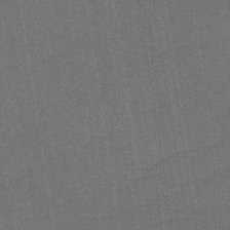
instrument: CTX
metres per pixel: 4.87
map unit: lHb
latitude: -42.9352
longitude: 68.3873
